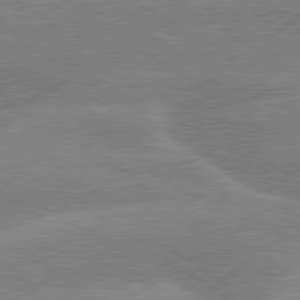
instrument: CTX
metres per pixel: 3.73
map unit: lApd
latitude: 79.7450
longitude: -132.2334
